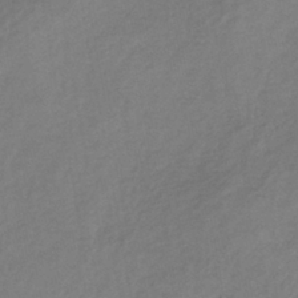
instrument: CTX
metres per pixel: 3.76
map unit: lHb
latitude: -37.2187
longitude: 71.9745
